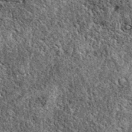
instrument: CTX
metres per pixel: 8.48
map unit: eAb
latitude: 37.9906
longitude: 110.8030
